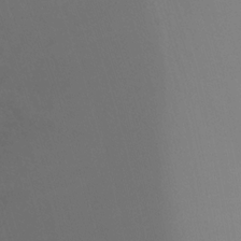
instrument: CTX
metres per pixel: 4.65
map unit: Ht
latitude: -8.7652
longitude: -31.1781
